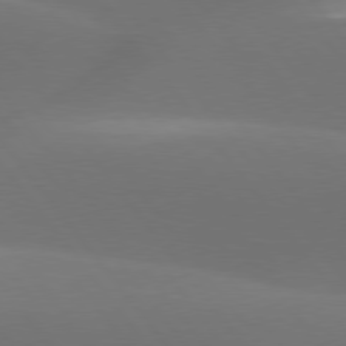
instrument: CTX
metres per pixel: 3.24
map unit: lApd
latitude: 77.7449
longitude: -52.3279
